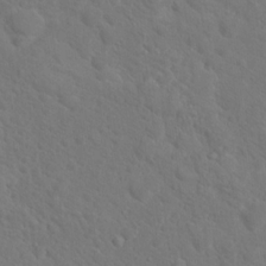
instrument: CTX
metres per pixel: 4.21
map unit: Hto
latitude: 18.6679
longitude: -36.3090
